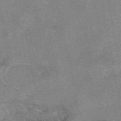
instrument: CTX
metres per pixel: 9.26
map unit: eAb
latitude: 48.2522
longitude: 103.7100
